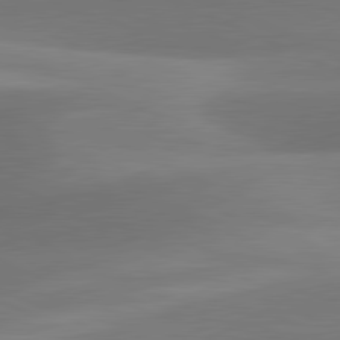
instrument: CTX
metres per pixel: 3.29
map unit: lApd
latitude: 81.2348
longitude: 130.2739
